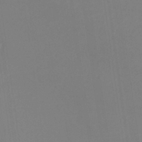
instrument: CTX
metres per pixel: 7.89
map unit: eHb
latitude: -37.7288
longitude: 75.3699
